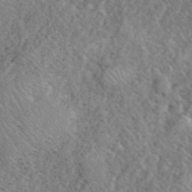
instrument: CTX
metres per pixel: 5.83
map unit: eHh
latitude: 40.5734
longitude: -57.3103
